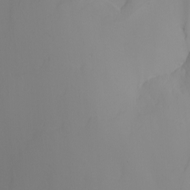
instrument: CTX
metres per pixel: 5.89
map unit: Nhu
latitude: -5.4076
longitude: -93.0647
